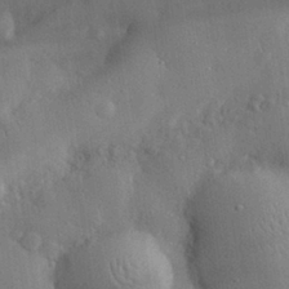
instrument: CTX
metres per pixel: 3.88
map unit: eHh
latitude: 29.0080
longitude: -78.8569
